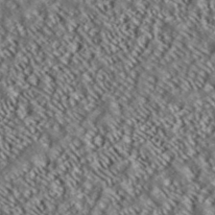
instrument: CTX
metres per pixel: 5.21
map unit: ANa
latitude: 39.7638
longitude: 30.4062
